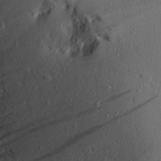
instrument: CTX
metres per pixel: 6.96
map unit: Aa
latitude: 15.8017
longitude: -144.0633
